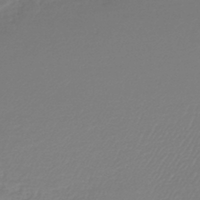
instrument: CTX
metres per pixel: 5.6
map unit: lHb
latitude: -45.6533
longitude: 61.6533
